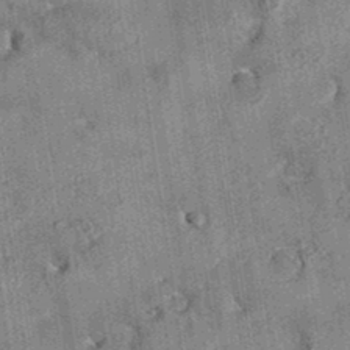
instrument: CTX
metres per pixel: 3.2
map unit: eAb
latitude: 35.3103
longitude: 115.0486
